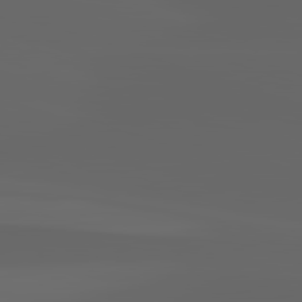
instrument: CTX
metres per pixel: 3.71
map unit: lApd
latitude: 82.8757
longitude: -136.5924
